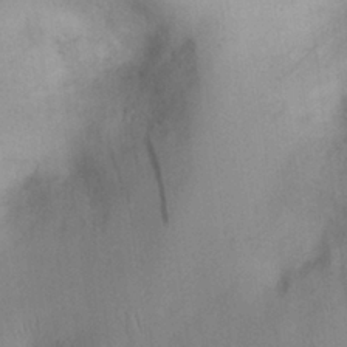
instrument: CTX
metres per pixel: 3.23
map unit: Nhu
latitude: 27.8583
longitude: -71.0647
